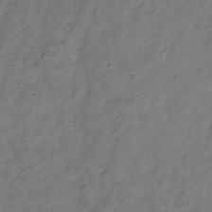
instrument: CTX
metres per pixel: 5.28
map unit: Hve
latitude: -33.8801
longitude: 90.9353
